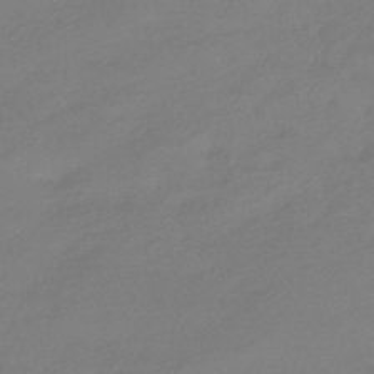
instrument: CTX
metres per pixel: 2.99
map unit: HNhu
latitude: -42.7652
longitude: 92.3117
